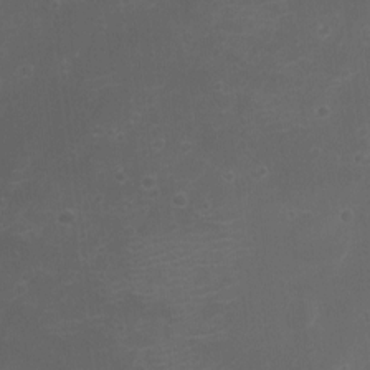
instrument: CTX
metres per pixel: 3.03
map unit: eHh
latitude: -4.1794
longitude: 19.6344
